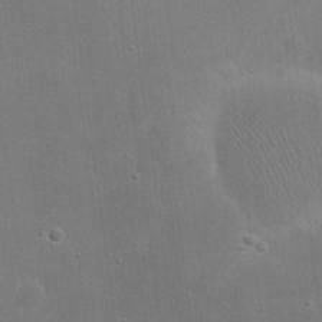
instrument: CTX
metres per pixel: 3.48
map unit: eHh
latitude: 20.9703
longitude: -68.4034
